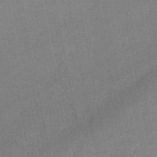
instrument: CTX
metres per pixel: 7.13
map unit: HNb
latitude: -48.1039
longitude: -39.9717
